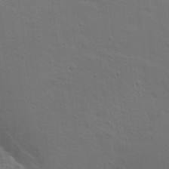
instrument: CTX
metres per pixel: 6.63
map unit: Nhu
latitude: 17.9150
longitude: -33.7450
